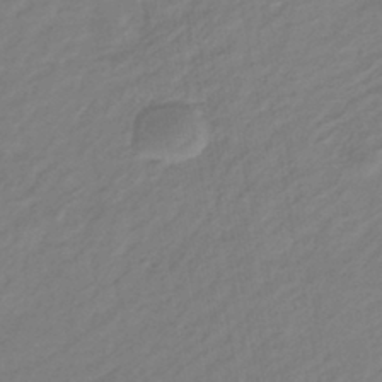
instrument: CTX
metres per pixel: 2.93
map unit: eHb
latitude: -38.2740
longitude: 76.7652
